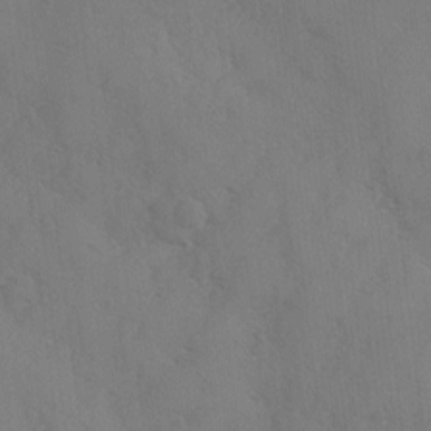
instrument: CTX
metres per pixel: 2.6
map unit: Ave
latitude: 0.1766
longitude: -111.8395
